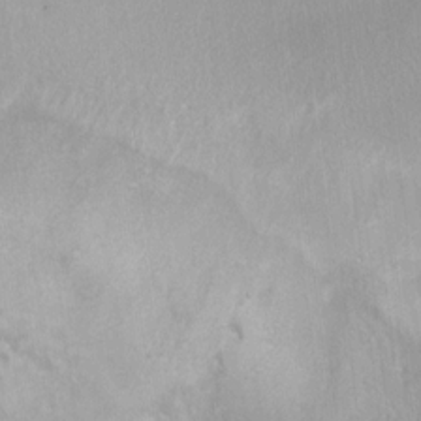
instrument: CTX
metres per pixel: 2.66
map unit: Ht
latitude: 6.3089
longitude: -36.3845
